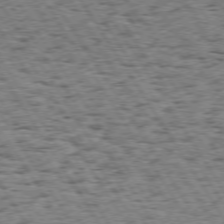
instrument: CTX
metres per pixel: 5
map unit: Hpe
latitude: 73.6505
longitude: -135.1970
